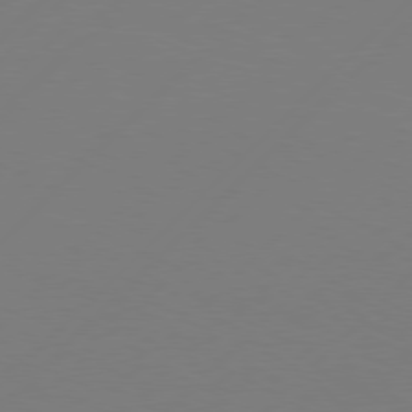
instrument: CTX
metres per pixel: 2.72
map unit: Hpe
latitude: 77.1403
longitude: -131.6883
